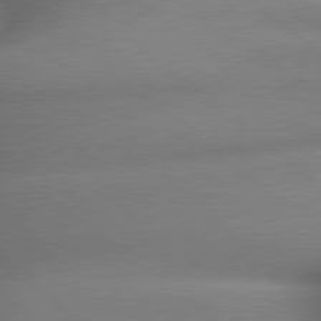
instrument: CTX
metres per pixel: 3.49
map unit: lApd
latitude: 79.5182
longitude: -163.6694
